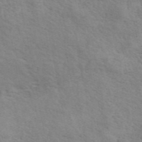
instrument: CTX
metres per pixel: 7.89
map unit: ANa
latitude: 48.9892
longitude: -73.8773
